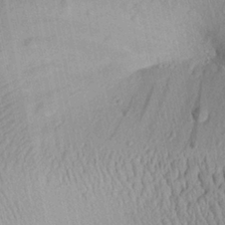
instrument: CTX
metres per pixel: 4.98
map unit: Aa
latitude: 27.4238
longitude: -134.9324
